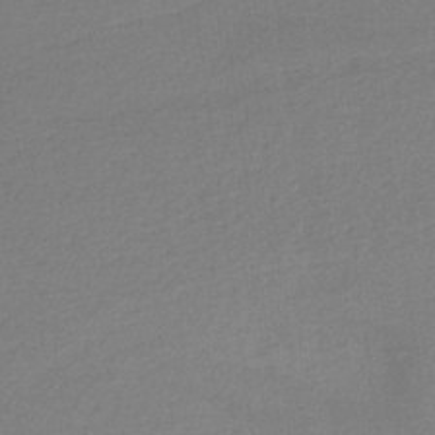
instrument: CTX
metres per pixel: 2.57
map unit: HNb
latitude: -37.1809
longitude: 58.1038
